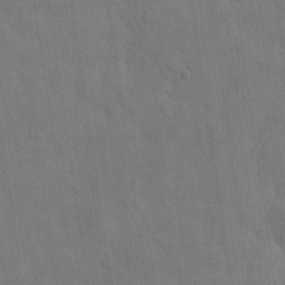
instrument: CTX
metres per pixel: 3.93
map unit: Nhu
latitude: 26.9703
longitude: -73.2159
